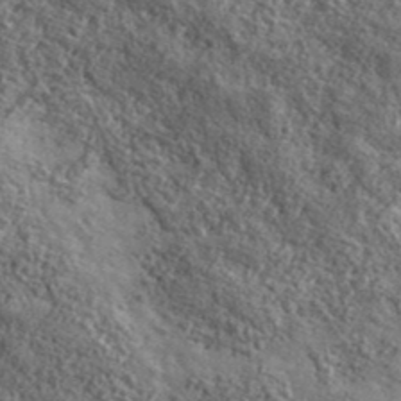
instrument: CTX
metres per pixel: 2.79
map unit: lHvf
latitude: 40.9324
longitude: -89.9717
